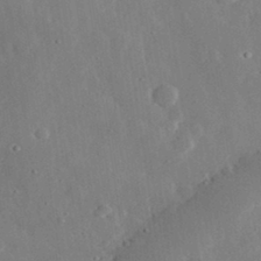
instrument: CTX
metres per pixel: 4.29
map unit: lHvf
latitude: 32.7057
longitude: -84.1578
